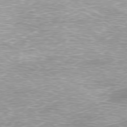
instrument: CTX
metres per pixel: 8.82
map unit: Ap
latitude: -78.1228
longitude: -93.7071
